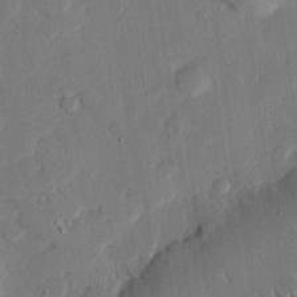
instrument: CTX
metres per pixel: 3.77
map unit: eHh
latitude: 27.1025
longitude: -82.3278
